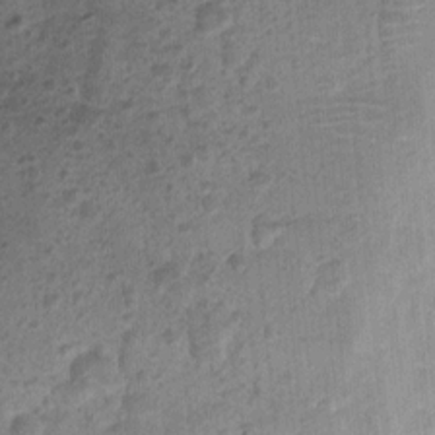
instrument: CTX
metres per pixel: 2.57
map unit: Nhu
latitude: 3.1970
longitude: -17.8394
